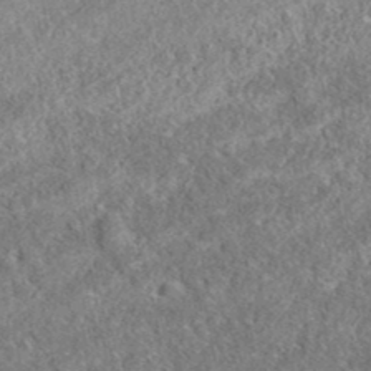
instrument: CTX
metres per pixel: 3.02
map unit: eAb
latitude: 37.4049
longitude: 112.5763
